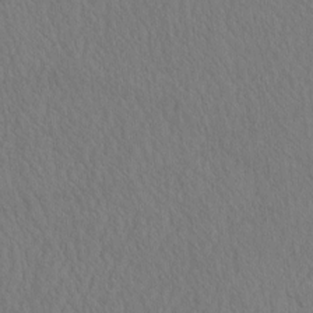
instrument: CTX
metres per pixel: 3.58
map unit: eHh
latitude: -3.4643
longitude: 15.8990
